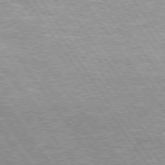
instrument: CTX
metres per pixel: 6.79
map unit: Hpe
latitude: 74.4979
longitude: -150.2711
